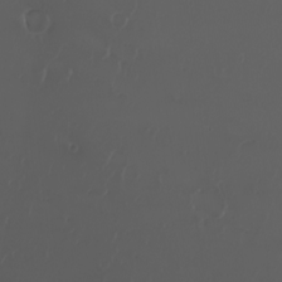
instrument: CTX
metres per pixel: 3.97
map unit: eHh
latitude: -2.9163
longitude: 20.0283
